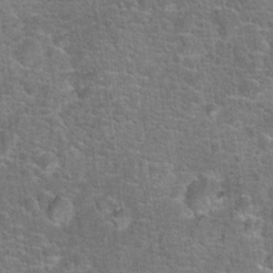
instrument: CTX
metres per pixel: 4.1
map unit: Hto
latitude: 17.8017
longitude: -42.7435
